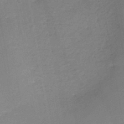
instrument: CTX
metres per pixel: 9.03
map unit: HNb
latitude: -48.5007
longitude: -39.8394
